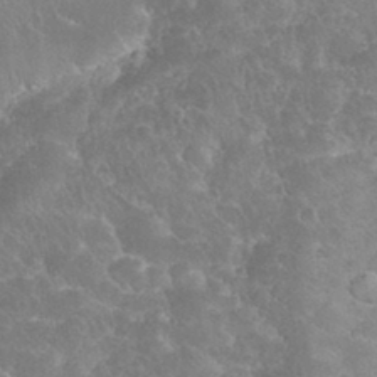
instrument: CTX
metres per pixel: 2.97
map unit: eHh
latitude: 34.0822
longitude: -63.6694
